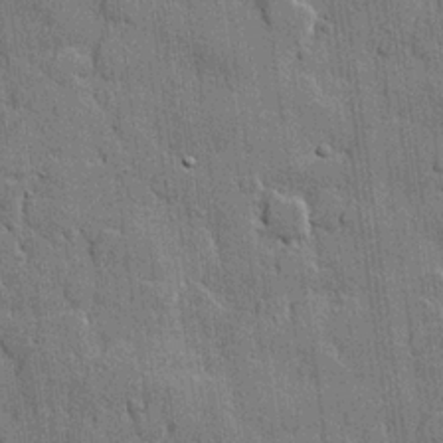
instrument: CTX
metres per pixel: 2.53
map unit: lHvf
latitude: 21.2159
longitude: 145.7478
